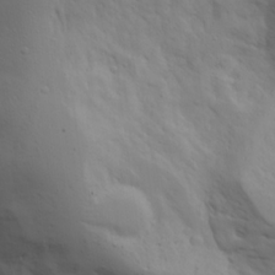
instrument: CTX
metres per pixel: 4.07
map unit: Aa
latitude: 23.2915
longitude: -131.8206
